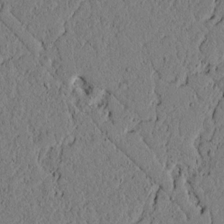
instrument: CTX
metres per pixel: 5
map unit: lAvf
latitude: 5.0458
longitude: 166.6896
